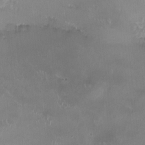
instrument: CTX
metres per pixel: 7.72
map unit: HNhu
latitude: 0.7435
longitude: -3.5182
